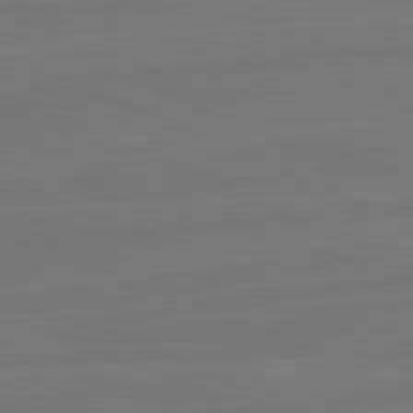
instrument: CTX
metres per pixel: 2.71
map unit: lApd
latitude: 82.1577
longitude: -178.3468
